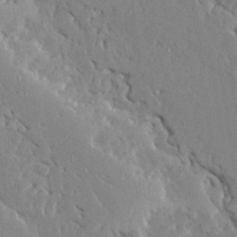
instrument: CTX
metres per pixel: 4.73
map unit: Ave
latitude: 23.7261
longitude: -130.9892
